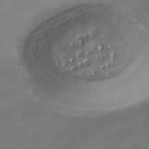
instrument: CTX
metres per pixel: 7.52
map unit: Nhe
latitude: -38.2551
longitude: -118.6679
